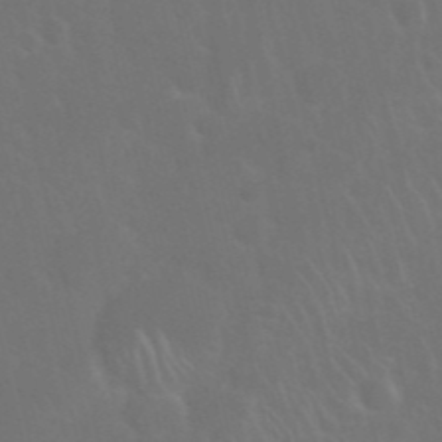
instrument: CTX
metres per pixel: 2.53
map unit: Nhu
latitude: 27.9150
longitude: -61.9717
